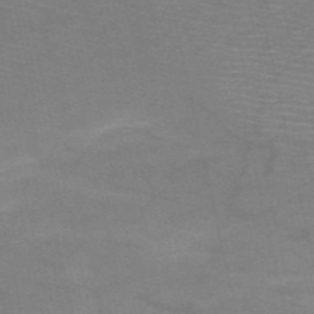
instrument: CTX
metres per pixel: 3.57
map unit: HNb
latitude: -53.1053
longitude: -46.0633
